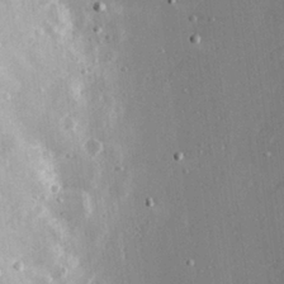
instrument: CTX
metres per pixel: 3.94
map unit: Hve
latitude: 26.1767
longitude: -91.9717
